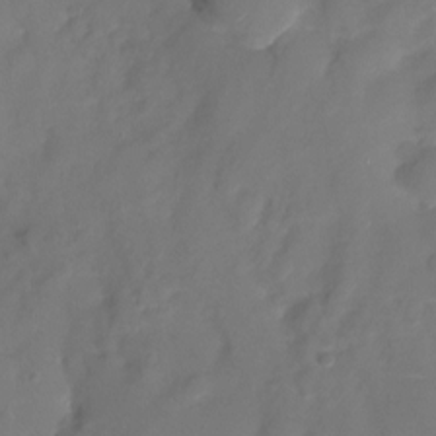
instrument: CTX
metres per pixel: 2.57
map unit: Nhu
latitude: -27.7855
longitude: -79.0837
